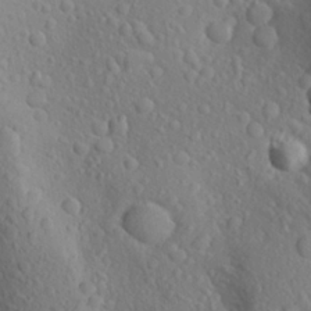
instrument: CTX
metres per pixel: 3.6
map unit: Aa
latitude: 24.5545
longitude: -146.7813
